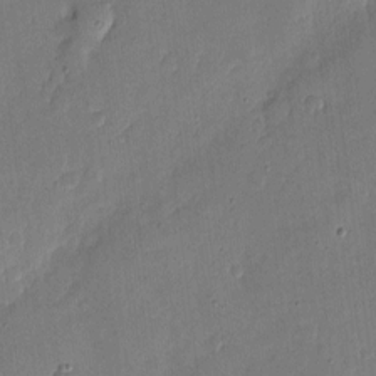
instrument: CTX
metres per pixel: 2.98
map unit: eHh
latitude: 4.8947
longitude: -72.2901
